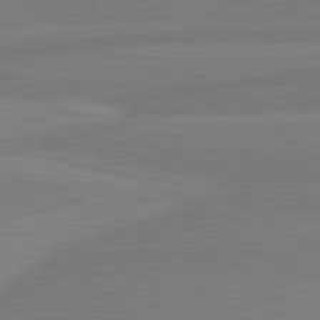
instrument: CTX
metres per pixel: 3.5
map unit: lApd
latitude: 81.9339
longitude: -173.5371
